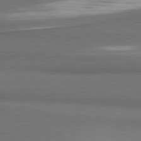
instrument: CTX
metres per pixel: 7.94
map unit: lApd
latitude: 81.4993
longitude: 175.5777
